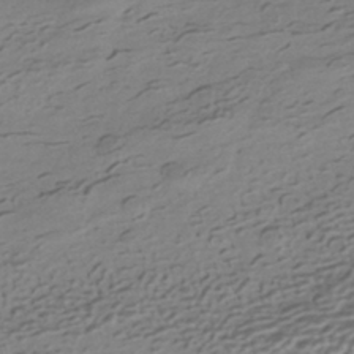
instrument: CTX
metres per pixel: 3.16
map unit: HNhu
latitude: -41.7477
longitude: 98.8975
